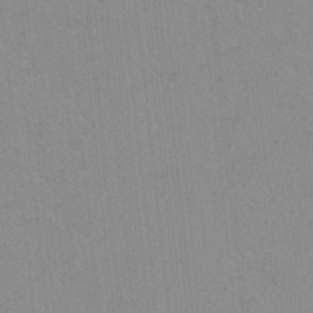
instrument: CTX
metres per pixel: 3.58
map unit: Hto
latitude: 16.3467
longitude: -34.8758
